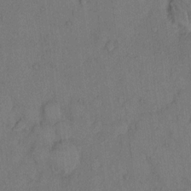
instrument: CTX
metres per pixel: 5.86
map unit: Hto
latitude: 11.0459
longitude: -58.6491
